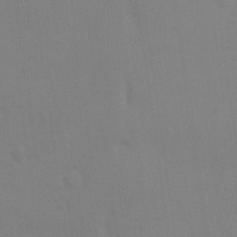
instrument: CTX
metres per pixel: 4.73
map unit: Ave
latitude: 0.3656
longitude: -112.4601
